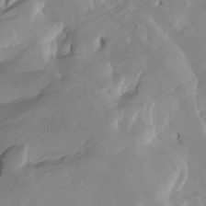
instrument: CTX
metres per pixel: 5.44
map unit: Htu
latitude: -8.2550
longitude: -65.7827
